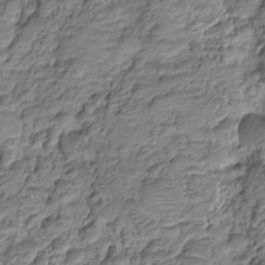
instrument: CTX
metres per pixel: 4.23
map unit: HNhu
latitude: -20.7463
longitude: 84.7841
